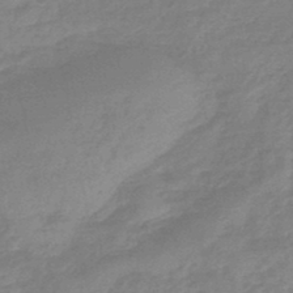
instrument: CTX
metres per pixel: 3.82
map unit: eHb
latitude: -45.7478
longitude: 82.1228
